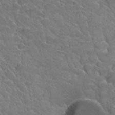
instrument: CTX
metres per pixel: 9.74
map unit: Hto
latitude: 33.8205
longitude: -46.3657
